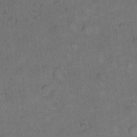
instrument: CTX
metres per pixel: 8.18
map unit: Hto
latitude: 10.1389
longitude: -60.4412
